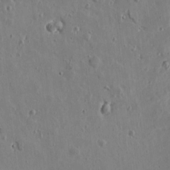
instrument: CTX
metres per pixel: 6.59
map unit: Htu
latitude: 0.8758
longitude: -178.0444
